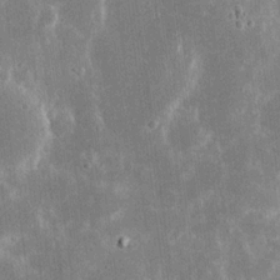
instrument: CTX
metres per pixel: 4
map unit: eHh
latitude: 16.4034
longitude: -71.3293
